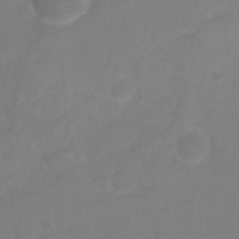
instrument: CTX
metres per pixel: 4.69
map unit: Nhu
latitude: -8.9731
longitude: -46.8191
